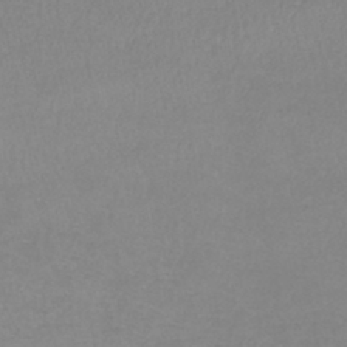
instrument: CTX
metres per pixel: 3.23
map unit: lHb
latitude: -41.7855
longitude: 72.9353
